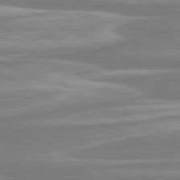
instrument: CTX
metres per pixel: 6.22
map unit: lApd
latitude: 80.6301
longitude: -174.5924
